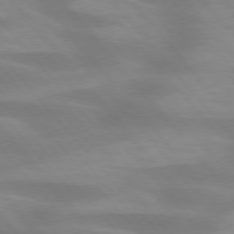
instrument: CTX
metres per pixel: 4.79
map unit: lApd
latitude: 74.3089
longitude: -60.6679
